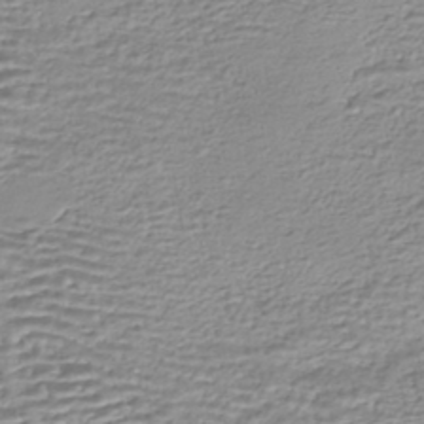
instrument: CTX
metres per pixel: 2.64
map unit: HNhu
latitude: -44.1606
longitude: 101.1242
